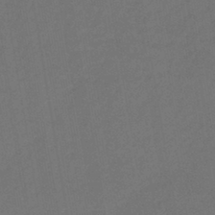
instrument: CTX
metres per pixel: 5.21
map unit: lHb
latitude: -42.5573
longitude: 73.7288
